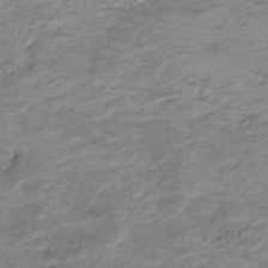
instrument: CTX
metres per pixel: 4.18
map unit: Nhe
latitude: -48.0850
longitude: -171.3104
